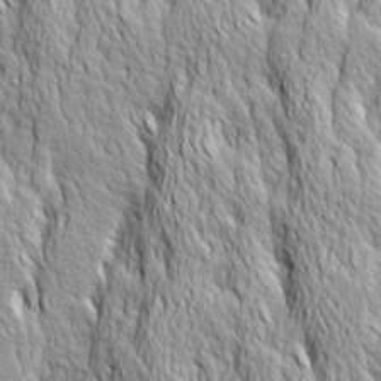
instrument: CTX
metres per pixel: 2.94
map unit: Ave
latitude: 14.2901
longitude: -133.4049
